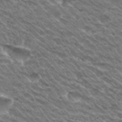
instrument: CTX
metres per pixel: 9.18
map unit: Hto
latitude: 30.5168
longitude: -42.9703
